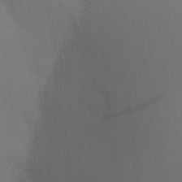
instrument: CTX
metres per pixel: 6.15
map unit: Nve
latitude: -7.7288
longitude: 175.5777
